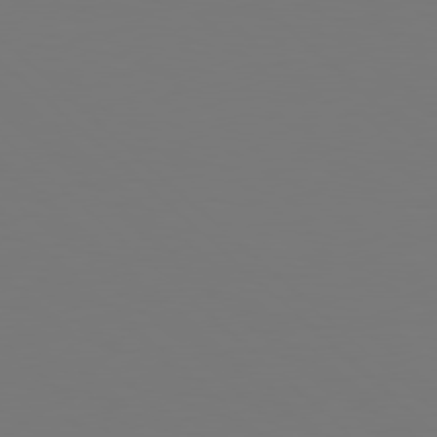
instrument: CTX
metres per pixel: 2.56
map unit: Hpe
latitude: 78.4034
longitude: -162.3090
